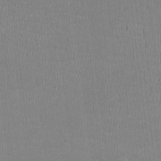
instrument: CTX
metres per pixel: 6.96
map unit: HNhu
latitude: -3.3131
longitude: -3.4426
